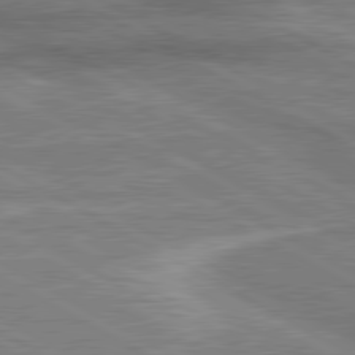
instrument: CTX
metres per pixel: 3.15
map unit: lApd
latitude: 80.5168
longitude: 142.1227
